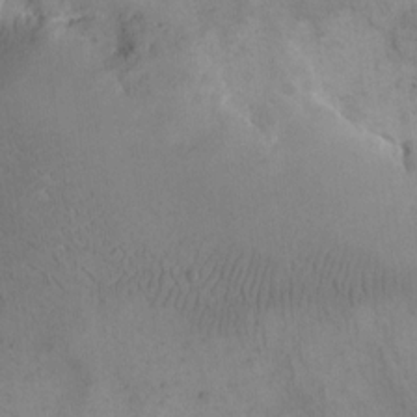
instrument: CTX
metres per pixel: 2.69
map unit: eHh
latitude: 14.9514
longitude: -67.4048
